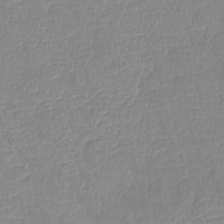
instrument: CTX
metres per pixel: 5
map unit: lHb
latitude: -40.8030
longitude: 74.8408
